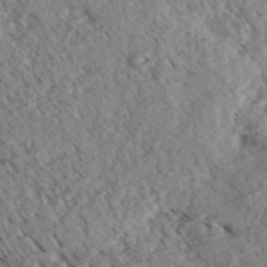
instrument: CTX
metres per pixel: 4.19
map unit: eHh
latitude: 35.3859
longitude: -139.6883
